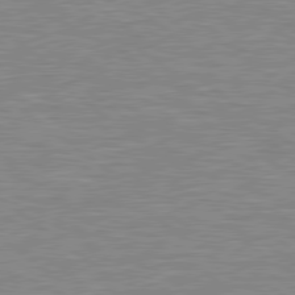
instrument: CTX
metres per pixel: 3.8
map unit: Hpe
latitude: 79.1970
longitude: -121.1970
